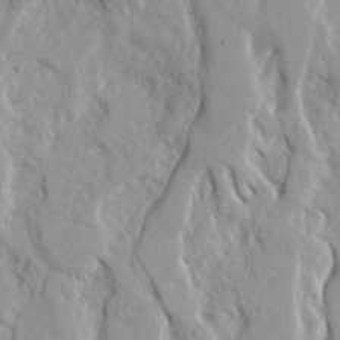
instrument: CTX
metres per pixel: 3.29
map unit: Ave
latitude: 22.8191
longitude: -132.2334
